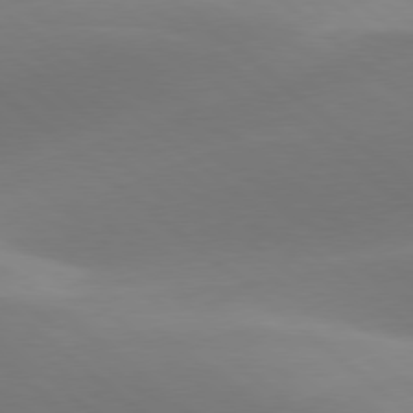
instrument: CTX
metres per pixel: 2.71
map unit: lApd
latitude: 78.4979
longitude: -51.2726
